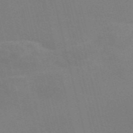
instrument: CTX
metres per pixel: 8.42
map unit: Nve
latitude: -58.1983
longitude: 63.4076
